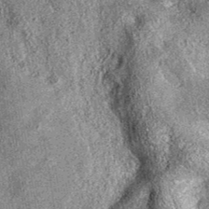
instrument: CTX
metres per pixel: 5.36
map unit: eAb
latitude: 37.1781
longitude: 111.8045
